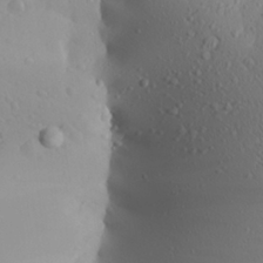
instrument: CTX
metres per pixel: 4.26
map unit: Aa
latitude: 24.9513
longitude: -144.6112
